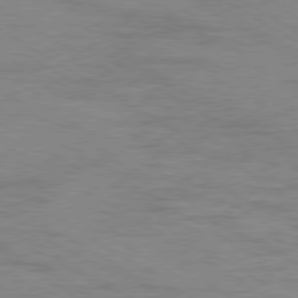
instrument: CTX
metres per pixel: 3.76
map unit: Ap
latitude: -80.3873
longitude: -52.5735
